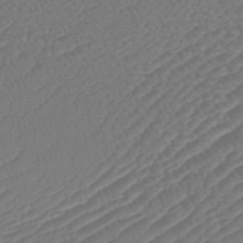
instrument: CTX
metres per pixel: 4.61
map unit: eHb
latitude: -43.2187
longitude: 81.9367
